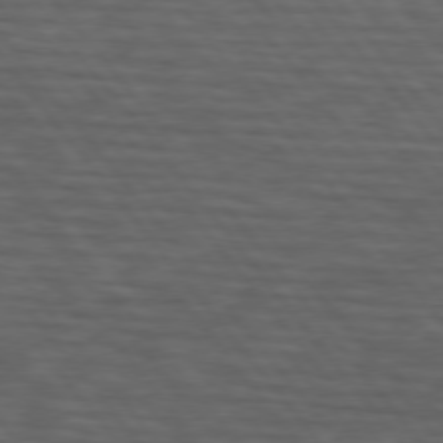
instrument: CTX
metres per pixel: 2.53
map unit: lApd
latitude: 75.2537
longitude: -82.1388
